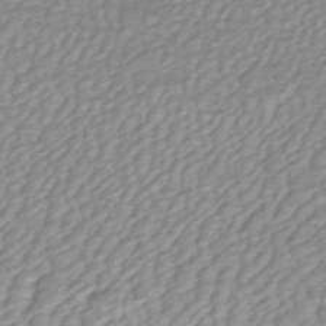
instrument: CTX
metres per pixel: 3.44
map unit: HNhu
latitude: -46.8975
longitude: 103.0675
